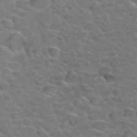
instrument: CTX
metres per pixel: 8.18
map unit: Hto
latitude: 34.6868
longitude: -50.3089
